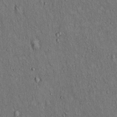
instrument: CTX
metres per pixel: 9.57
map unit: Hto
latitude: 12.5357
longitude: -60.2333
